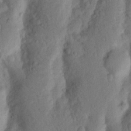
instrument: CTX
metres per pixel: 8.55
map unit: Nhu
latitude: 18.5168
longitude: -76.8191
